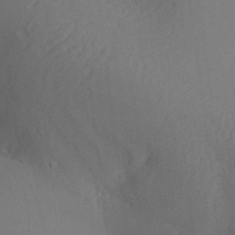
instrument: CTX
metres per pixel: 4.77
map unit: Aa
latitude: 27.7828
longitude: -137.1592
